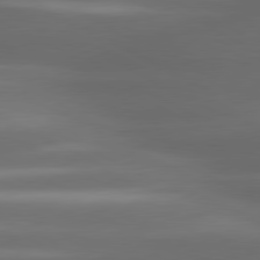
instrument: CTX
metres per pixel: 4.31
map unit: lApd
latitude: 80.5357
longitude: -142.1200
